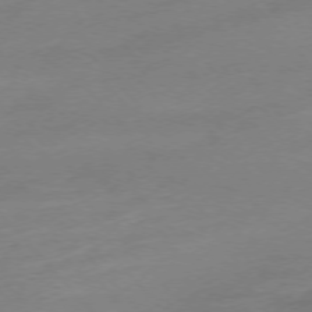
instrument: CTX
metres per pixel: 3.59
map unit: Hpe
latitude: -76.2362
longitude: -14.5168
